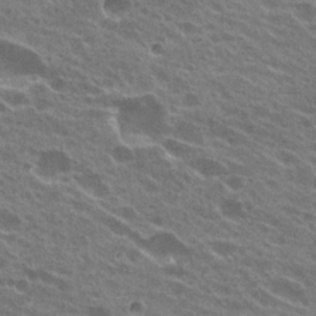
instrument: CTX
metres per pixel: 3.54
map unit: Hto
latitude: 23.7072
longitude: -38.2145
